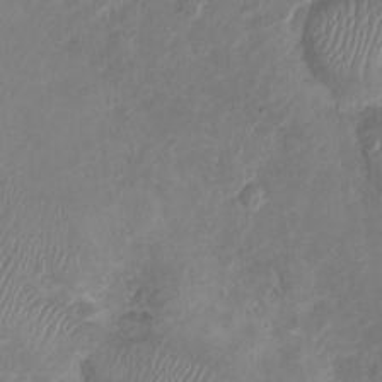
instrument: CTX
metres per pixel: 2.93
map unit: Ht
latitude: -2.8219
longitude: -20.5735
